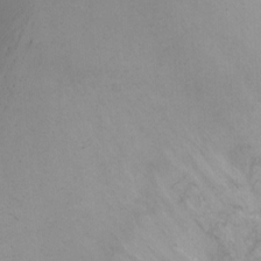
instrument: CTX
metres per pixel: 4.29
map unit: Ht
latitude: -13.1431
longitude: -43.8583
